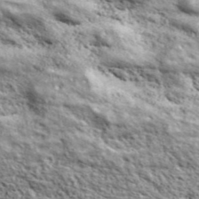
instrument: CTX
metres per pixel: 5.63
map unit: ANa
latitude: 42.9703
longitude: -88.4790
